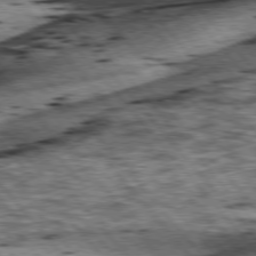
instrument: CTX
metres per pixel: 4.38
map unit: lApd
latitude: 76.4223
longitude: -71.1403
